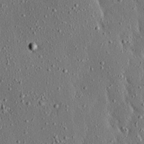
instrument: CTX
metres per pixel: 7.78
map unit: Ave
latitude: 17.2348
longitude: -139.7450
